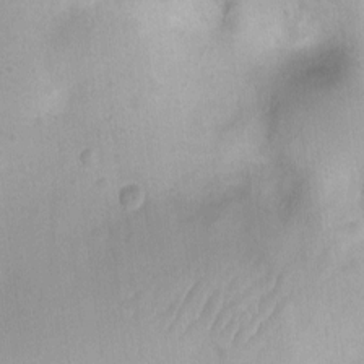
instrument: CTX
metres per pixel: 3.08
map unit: Ht
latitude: -8.1795
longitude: -21.5938
